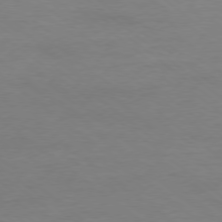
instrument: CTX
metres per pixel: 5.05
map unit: Ap
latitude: -78.6707
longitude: -89.3293
